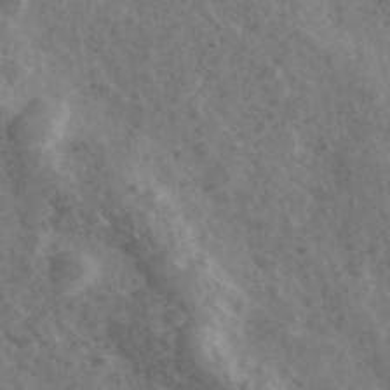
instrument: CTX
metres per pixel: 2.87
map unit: Ave
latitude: 38.2711
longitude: -107.2726
